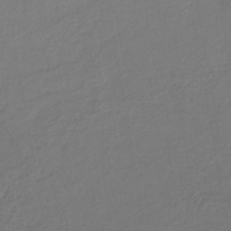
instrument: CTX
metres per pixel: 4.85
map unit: lHb
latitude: -42.4062
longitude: 73.8611
